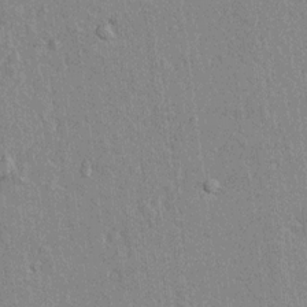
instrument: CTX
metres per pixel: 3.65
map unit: lAvf
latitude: 7.9339
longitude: 166.7274
